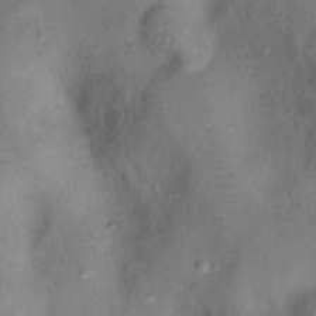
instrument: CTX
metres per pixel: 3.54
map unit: Nhu
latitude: 11.9150
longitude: -28.6112
